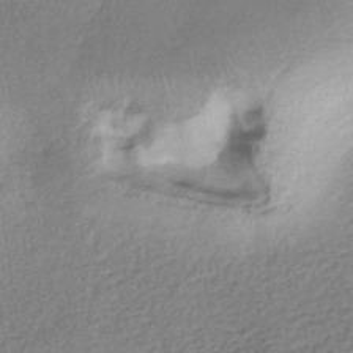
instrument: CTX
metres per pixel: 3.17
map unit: HNhu
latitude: -40.9730
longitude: 96.2929
